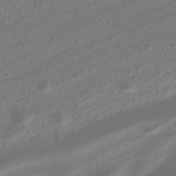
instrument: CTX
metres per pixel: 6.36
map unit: HNhu
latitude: -41.6533
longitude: 106.4251
